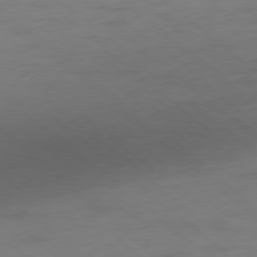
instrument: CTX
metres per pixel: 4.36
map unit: Hpe
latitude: -78.5573
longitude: -17.1970
